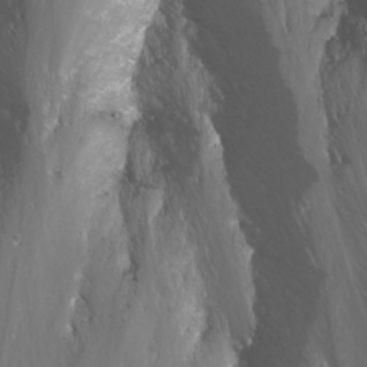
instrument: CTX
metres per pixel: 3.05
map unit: Nhu
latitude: -11.8045
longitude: -62.6680
